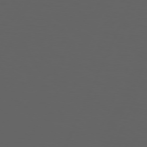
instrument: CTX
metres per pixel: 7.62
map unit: Hpe
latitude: 73.9339
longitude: -127.1025
